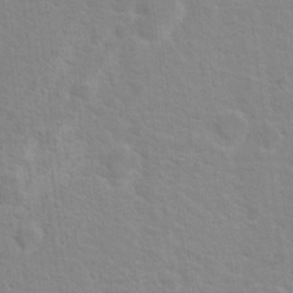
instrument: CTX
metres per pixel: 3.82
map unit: Nhu
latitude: 16.7057
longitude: -31.1026
